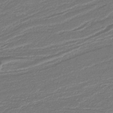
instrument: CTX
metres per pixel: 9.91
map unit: eAb
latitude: -39.7856
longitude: 52.2739
